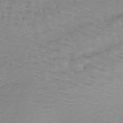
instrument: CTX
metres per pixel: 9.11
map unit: lHb
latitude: -37.3509
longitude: 61.9178
